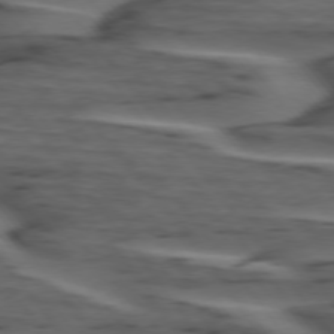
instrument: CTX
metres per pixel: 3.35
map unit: lApd
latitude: 75.2915
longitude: -71.1025
